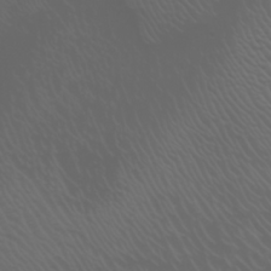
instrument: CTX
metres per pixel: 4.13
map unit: Htu
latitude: -5.1431
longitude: -88.8947
